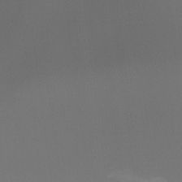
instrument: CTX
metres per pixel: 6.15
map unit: Hto
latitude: -7.7288
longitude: -51.9717
